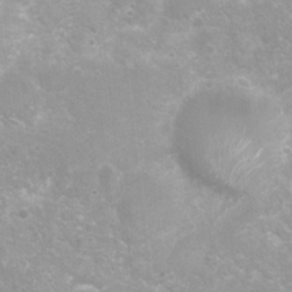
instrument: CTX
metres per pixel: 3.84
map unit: Nhu
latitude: 7.4426
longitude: -20.8758
